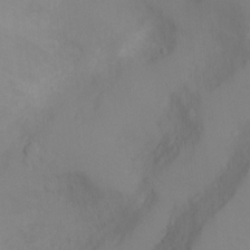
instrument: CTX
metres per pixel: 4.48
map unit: Ht
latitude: -8.6518
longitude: -27.7450
